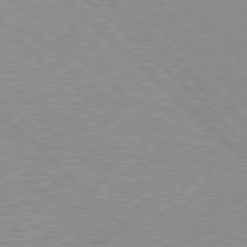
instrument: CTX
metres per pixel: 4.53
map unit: Hpe
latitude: 76.8947
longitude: -157.1214
